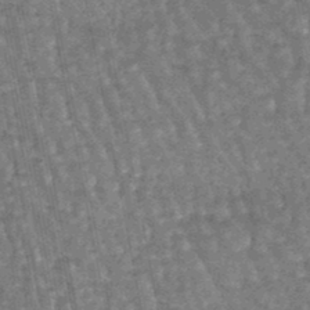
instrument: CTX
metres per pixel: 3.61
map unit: lHb
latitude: -46.9919
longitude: 78.4818
